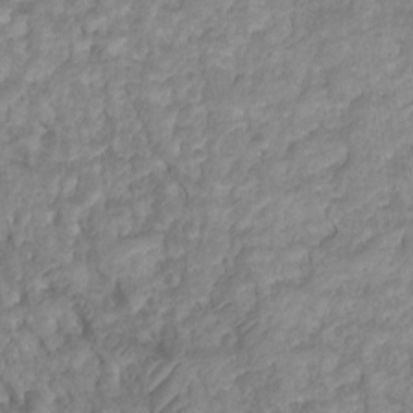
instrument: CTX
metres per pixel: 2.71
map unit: Ht
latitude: 2.1766
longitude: -34.9324
